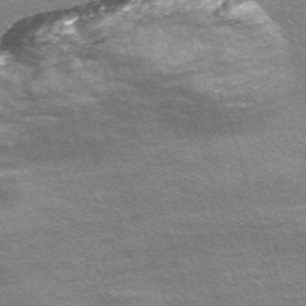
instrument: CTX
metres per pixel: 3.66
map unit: Nve
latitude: -57.0297
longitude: 59.6721
